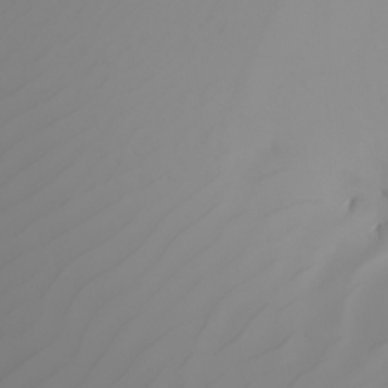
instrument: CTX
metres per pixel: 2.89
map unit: Nhu
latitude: -5.8989
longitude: -93.1214
